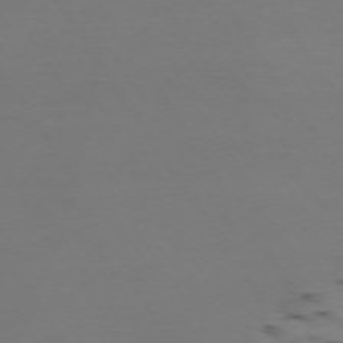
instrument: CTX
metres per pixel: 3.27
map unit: Ap
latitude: -75.2943
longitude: -68.0822
